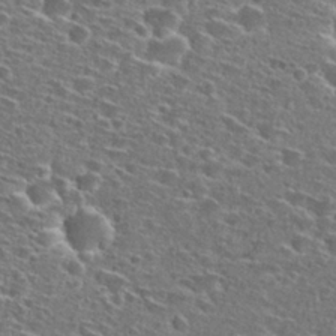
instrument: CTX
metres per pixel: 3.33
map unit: Hto
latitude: 27.2915
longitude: -47.1404
